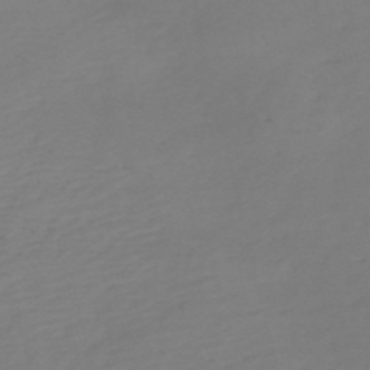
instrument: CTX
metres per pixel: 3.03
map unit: eHh
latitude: -55.0864
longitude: -91.7639
